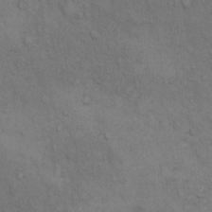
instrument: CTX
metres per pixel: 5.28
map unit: Hto
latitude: 12.5357
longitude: -60.3845
